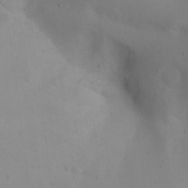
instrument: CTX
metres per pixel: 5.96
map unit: lAa
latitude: 20.0822
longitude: -138.4412
